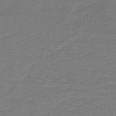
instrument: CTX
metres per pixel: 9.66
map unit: HNb
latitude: -43.2187
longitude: 49.5022
